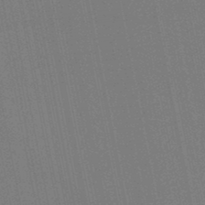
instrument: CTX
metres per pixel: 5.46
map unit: lHb
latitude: -46.8219
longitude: 78.0283
